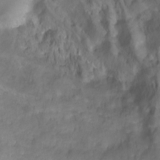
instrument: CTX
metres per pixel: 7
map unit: Ht
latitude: 1.8394
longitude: -35.0647
